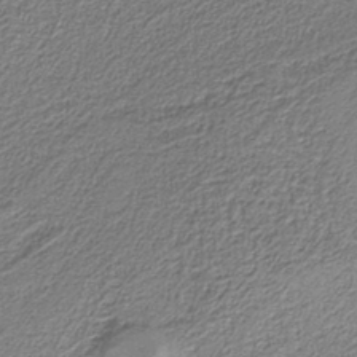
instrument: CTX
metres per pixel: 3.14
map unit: eAb
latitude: -39.4455
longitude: 51.8611
